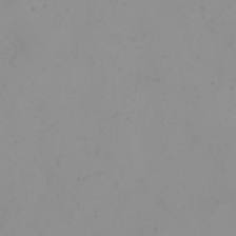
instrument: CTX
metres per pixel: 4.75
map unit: eHh
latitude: 21.6127
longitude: -64.5357
